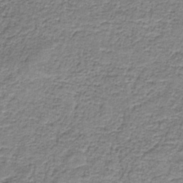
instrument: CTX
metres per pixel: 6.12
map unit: eAb
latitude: -37.4832
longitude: 52.9541
